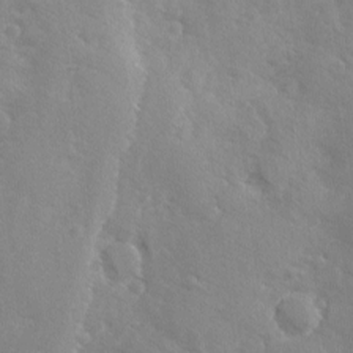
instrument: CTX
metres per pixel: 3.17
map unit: Ave
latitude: -8.8408
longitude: -117.6505
